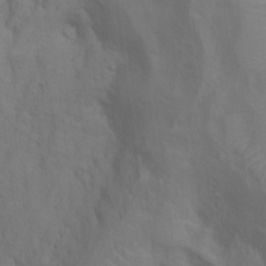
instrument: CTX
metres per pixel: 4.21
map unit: Ht
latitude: 10.6113
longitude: -40.5734
